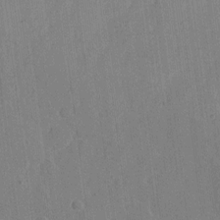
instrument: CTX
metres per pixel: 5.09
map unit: eHh
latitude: 8.9136
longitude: -68.3090
